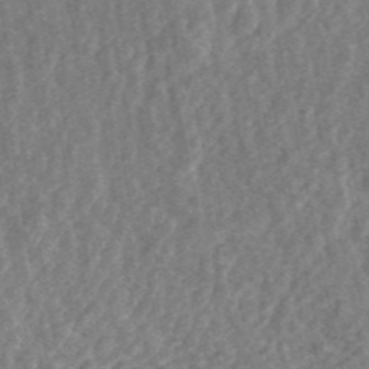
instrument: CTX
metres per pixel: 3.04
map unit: ANa
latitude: 45.2915
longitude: 29.1431
